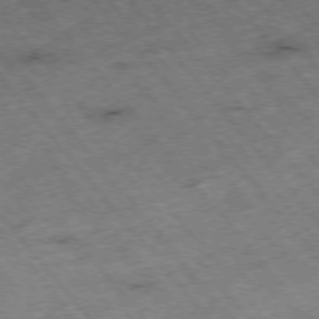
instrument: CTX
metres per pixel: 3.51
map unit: Hpe
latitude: -75.8801
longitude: -18.1577
